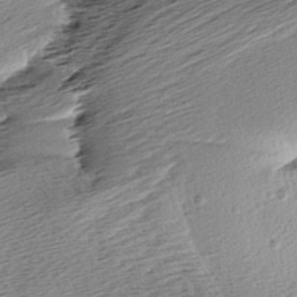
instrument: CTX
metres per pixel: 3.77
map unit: Aa
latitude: 6.2145
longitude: -137.0837
